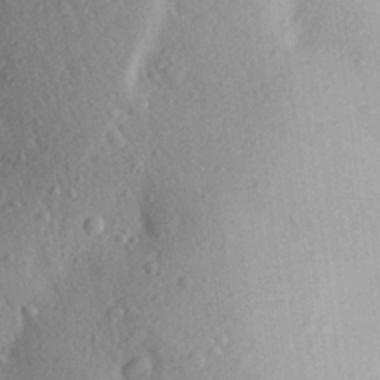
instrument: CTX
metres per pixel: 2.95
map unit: Aa
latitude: 28.3656
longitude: -148.2523
